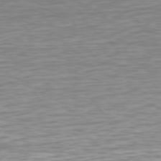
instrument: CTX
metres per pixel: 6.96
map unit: Hpe
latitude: 75.4426
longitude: -123.6316
